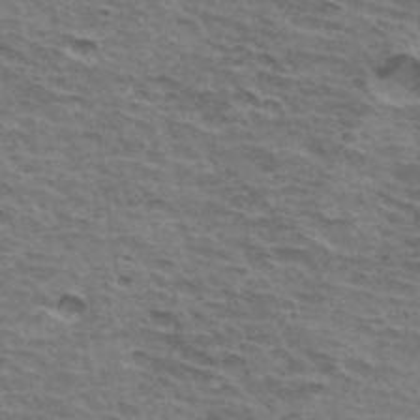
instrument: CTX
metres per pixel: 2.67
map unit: Hto
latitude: 34.3278
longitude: -43.0459
